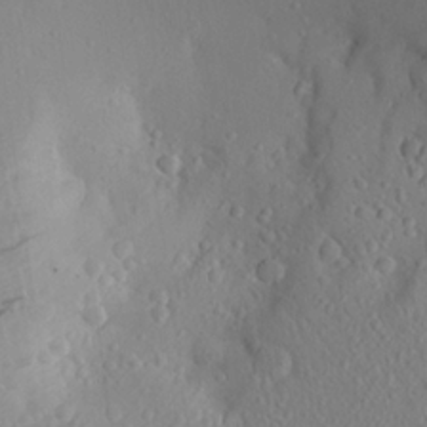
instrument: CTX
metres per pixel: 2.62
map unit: Aa
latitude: 22.4979
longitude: -145.6694
